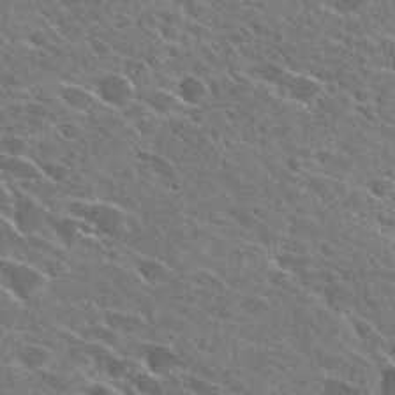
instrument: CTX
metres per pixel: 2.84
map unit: Hto
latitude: 27.7072
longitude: -43.0081
